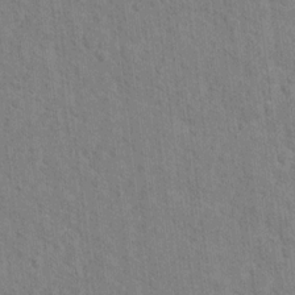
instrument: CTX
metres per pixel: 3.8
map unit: Hto
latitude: 13.9528
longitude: -37.8017
